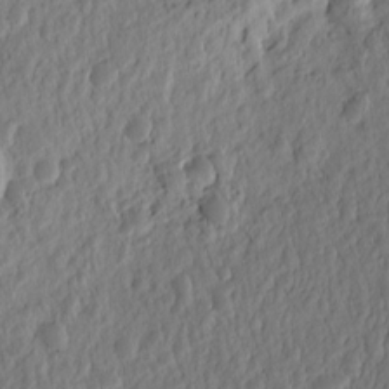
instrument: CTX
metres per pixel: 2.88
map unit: eHh
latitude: -1.5966
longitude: 14.8219
